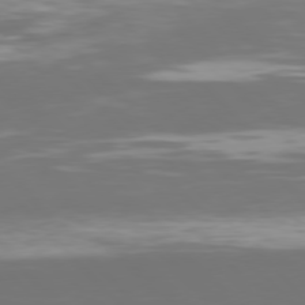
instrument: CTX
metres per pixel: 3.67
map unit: Hpe
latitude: 77.0647
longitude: -169.2159
